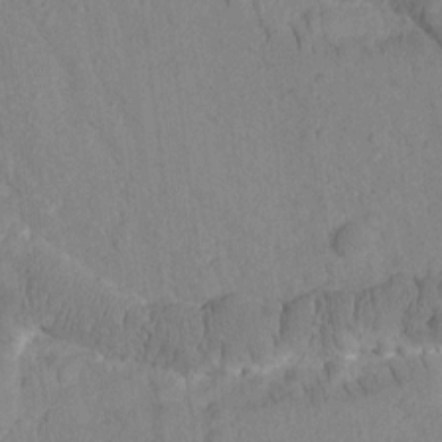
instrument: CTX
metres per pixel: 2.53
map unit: Htu
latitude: -2.2172
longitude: 172.8975
